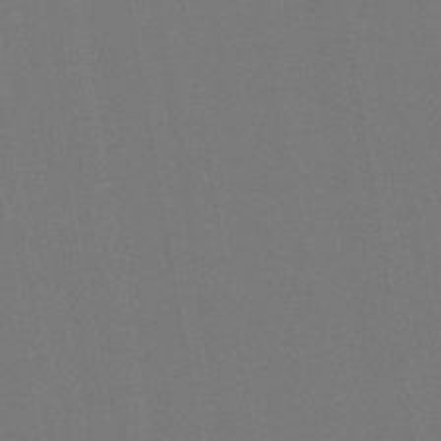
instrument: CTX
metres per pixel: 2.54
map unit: lHb
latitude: -46.7463
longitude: 72.9353
